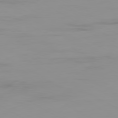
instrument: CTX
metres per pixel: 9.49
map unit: Ap
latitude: -79.9556
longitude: -77.3859
